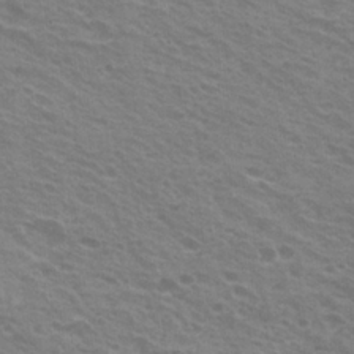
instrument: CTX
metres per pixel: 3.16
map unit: Hto
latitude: 22.0633
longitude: -31.1970
